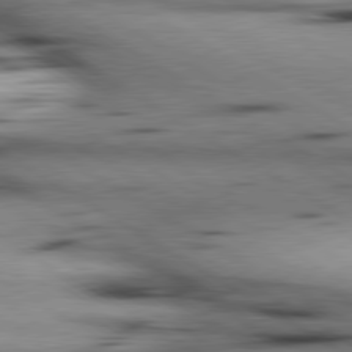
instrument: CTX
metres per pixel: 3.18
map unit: lApd
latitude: 80.0255
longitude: 163.2376
